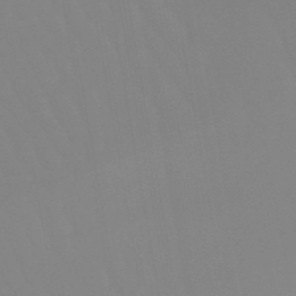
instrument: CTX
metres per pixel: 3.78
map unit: lHb
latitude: -49.6533
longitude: 74.3118
